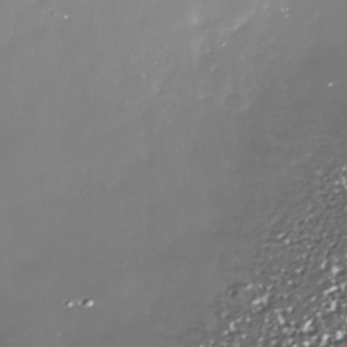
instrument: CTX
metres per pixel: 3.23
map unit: Nhe
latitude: -34.3117
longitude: -88.7625
